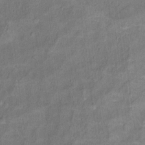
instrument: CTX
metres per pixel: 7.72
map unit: Ht
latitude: 11.5371
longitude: -40.2522
